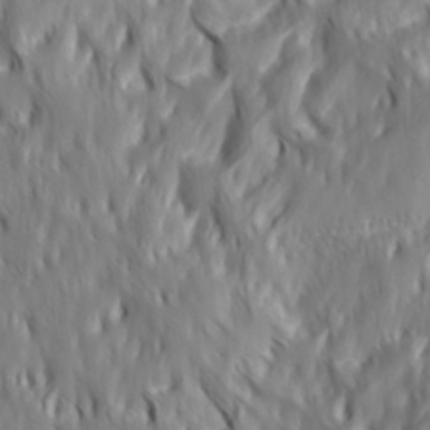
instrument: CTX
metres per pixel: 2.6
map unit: Hve
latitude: 32.2145
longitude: 149.2565
